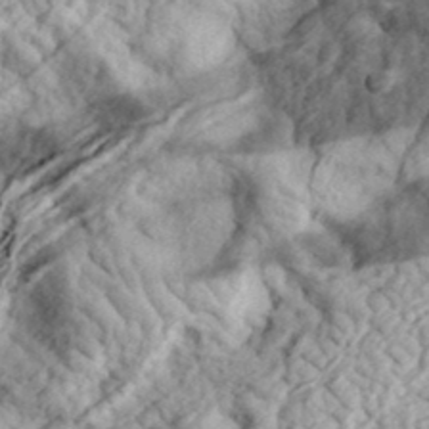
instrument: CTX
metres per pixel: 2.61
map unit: eHh
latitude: 36.4034
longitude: -79.6694
